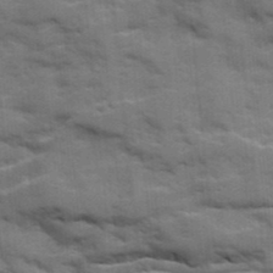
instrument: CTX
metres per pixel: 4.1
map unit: Ave
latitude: 19.1970
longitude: -130.0822
